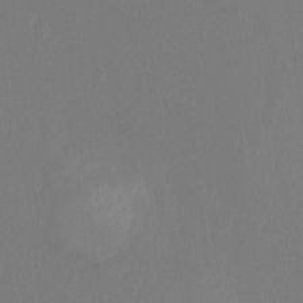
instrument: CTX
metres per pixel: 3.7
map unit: Hto
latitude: -8.4629
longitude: -47.1970
